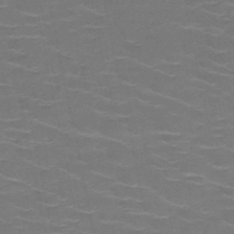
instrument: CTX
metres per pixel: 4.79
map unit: HNb
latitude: -50.9353
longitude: -47.8395
